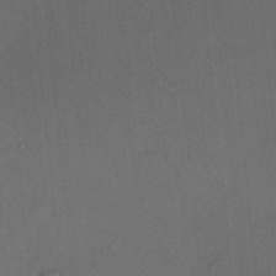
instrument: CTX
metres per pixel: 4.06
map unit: HNhu
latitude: 12.2712
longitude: 10.9353
